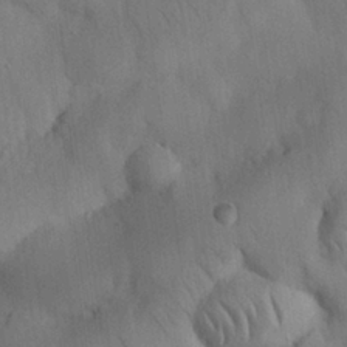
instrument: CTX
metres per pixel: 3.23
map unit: Nhu
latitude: 26.0822
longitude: -72.1578
